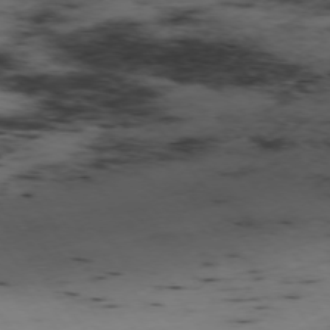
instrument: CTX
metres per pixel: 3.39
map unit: Hpe
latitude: -74.2173
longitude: 2.9730
